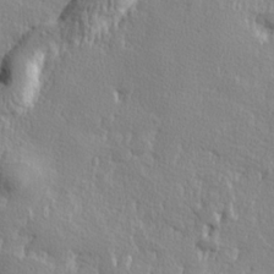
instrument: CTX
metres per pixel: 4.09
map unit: Hve
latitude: 25.3481
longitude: 144.2928
